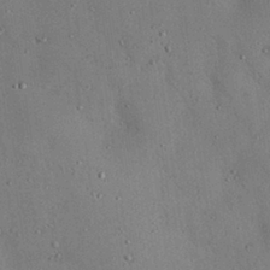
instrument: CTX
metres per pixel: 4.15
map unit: Nhu
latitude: 29.0269
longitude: -69.4049
